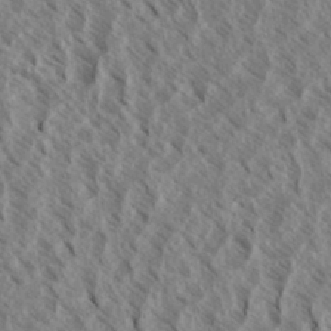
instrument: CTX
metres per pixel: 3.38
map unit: eHh
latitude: 34.3845
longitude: -139.6883
